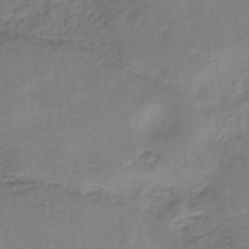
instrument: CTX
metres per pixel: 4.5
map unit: HNb
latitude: -34.6141
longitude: 60.2362
